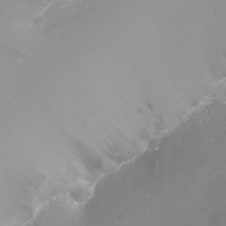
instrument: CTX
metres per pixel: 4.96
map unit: Ht
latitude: -16.5574
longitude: -43.9528
